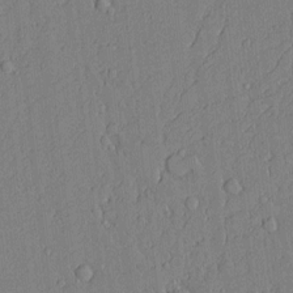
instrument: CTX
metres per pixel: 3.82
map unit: Aa
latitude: 12.1578
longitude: -125.7071
